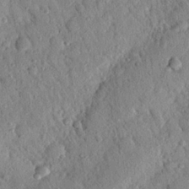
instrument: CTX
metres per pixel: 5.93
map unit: Nhu
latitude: 21.5182
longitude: -77.4804
